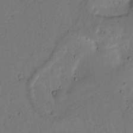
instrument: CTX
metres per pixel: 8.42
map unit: lAvf
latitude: 9.2159
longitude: 166.9542
